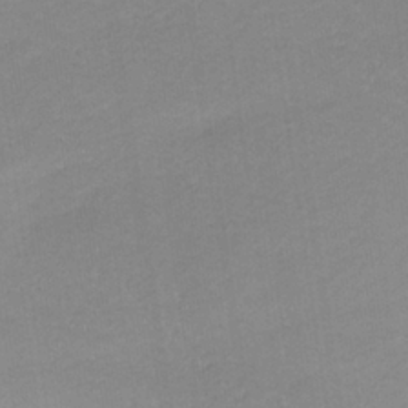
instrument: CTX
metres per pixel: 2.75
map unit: lHb
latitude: -34.5952
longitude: 68.4817
